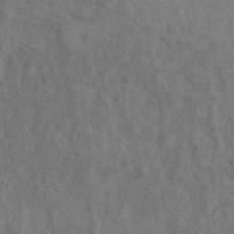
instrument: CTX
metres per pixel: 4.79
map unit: ANa
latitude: 41.8205
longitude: 13.8422
